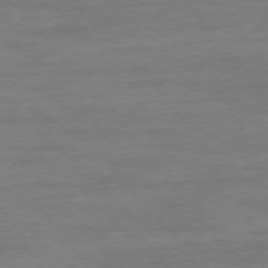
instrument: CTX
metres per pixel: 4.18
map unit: Ap
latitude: -76.4251
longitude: -84.4223
